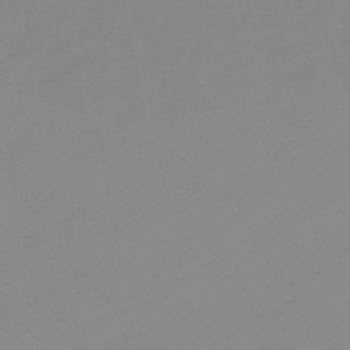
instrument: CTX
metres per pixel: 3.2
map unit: eHb
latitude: -48.3307
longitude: 84.7463
